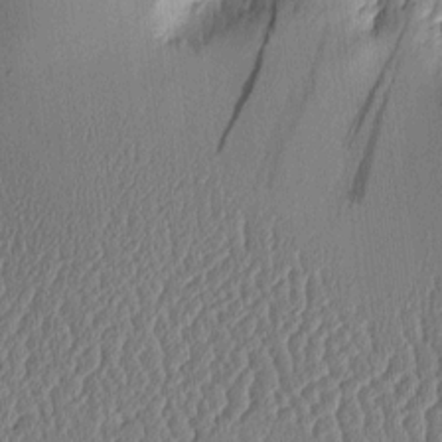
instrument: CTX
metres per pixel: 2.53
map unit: Aa
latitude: 11.7072
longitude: -127.3104
